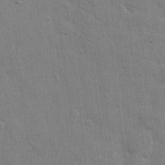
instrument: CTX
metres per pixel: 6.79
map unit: eHh
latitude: 10.3090
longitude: -66.9891
